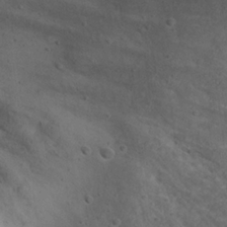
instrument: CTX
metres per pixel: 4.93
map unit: Nhu
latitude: 21.9528
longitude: -71.8583
